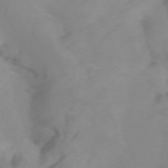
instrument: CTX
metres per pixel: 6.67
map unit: Htu
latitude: -5.0675
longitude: 137.1431
